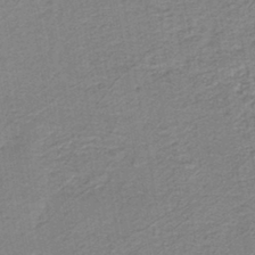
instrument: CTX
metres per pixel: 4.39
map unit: HNb
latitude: -40.3495
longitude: 50.7463
